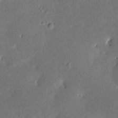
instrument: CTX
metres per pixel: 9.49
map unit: HNhu
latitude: 6.1200
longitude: 3.2753
